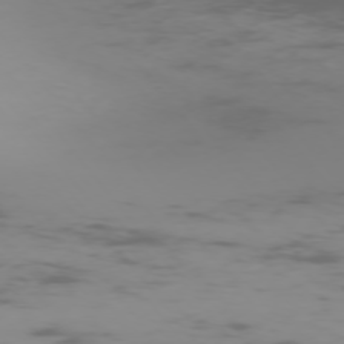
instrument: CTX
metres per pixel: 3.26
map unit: Ap
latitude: -75.6722
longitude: -67.0080
